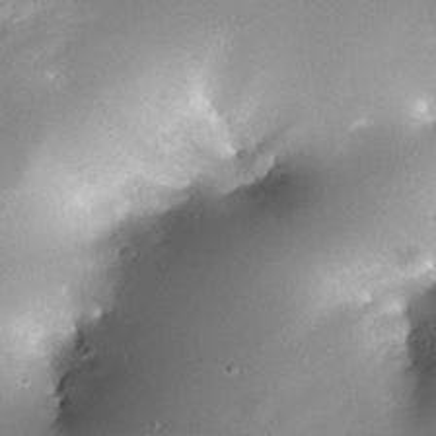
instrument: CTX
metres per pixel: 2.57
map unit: Nhe
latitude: -33.1243
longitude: -117.5371
